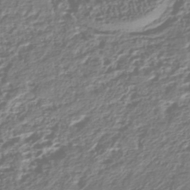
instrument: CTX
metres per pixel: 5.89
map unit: HNhu
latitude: -43.0675
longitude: 106.4629
